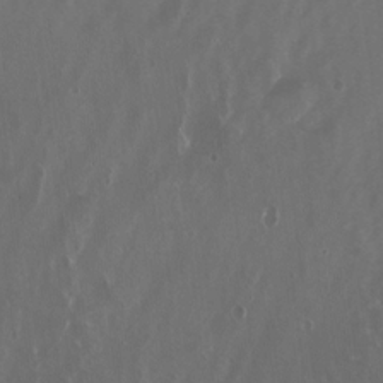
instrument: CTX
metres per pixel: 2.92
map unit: HNhu
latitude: -3.3509
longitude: -1.4615
